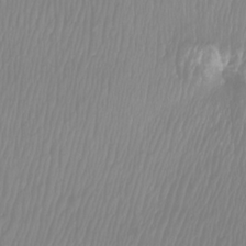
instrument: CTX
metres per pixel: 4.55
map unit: Htu
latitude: -8.7085
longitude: -74.6302
